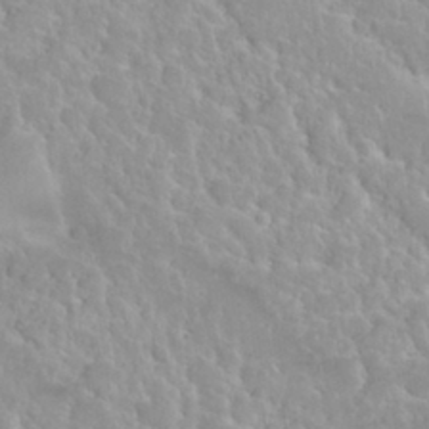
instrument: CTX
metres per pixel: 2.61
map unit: Nhu
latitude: 29.1214
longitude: -54.9703
